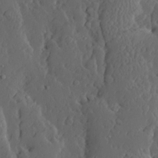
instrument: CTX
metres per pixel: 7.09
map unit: Ave
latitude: 13.7261
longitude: -135.0836
